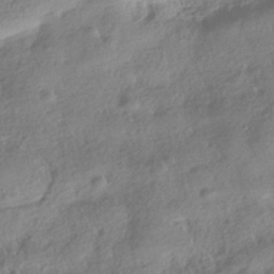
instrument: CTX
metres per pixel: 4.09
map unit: HNhu
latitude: -41.2565
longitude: 98.4629
